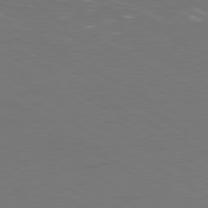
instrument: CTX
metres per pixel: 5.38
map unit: Ap
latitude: -79.9745
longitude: -70.9702
